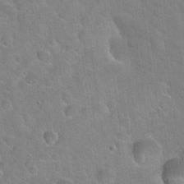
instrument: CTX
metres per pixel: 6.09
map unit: Hto
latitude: 21.4238
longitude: -52.3467
